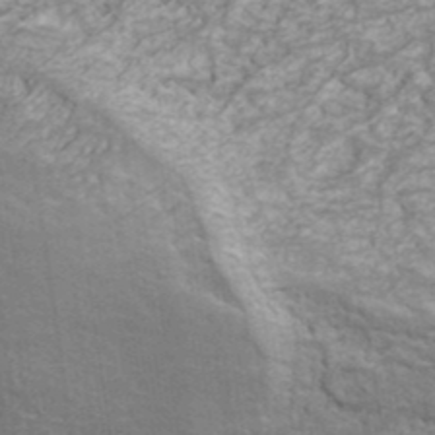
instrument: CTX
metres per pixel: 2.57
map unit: ANa
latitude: 41.1781
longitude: 30.4818
